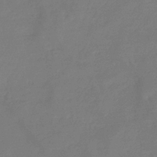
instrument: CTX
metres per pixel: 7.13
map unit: eHb
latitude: -36.9163
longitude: 78.8786
